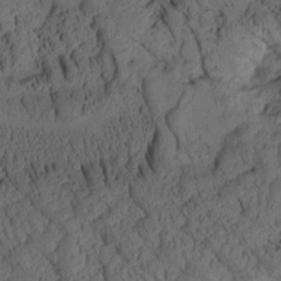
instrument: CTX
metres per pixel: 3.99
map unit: Aa
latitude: 8.3845
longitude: -128.1011
